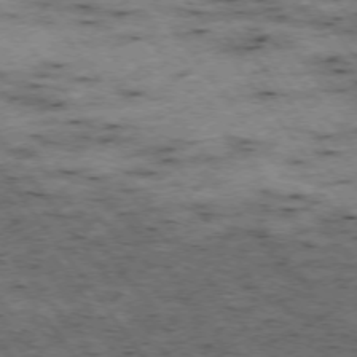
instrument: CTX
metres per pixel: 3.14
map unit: Hpe
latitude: -74.8975
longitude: 4.1983
